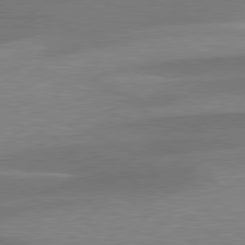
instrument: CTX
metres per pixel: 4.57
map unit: lApd
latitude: 79.4994
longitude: -93.6882
